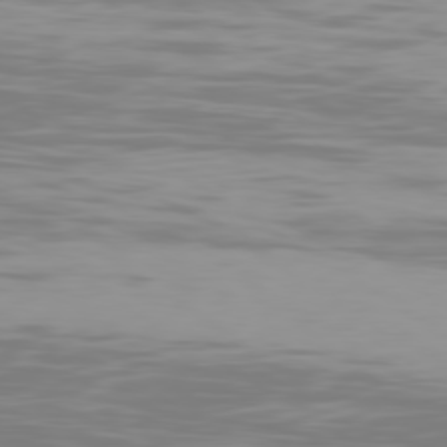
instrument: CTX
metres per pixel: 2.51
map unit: Ap
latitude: -79.9367
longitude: -102.8002
